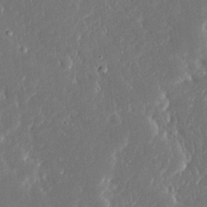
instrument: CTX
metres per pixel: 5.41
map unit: Ave
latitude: 17.3104
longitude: -140.4790
